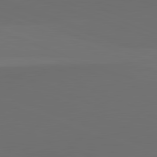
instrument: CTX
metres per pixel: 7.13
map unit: lApd
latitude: 82.0255
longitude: 134.6707
